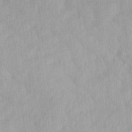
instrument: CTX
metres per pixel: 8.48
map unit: Ave
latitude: 12.3845
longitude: -106.4979
